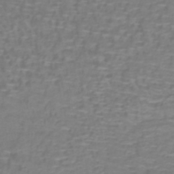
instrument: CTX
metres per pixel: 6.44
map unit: lHb
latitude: -40.5574
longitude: 58.2550
